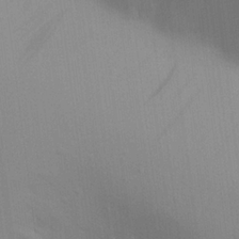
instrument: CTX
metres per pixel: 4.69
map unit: Aa
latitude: 22.3089
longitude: -145.0458
